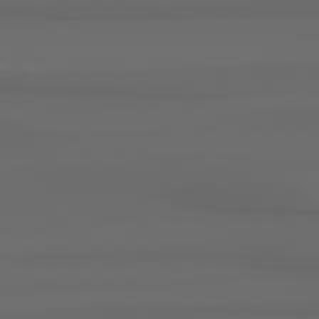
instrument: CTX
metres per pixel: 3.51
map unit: Hpe
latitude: 78.5924
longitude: -134.9513
